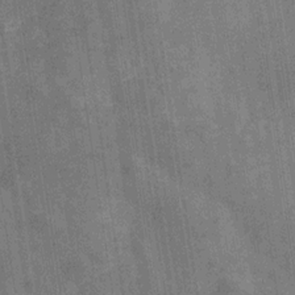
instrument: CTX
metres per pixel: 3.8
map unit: Hve
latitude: -28.9731
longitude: 92.1417
